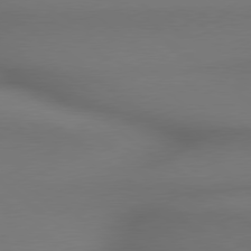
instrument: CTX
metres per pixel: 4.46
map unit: lApd
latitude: 78.8947
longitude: 175.7288
